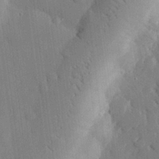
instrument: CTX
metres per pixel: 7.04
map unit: eHh
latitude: 29.0080
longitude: -80.6679
